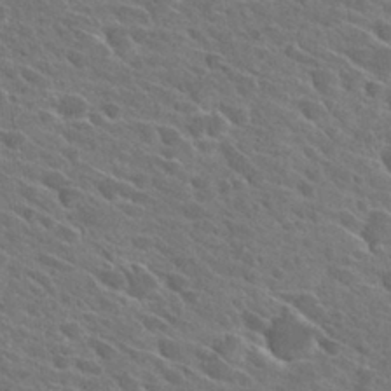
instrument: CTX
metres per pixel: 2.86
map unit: Hto
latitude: 27.6316
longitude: -42.6680
